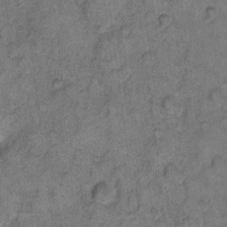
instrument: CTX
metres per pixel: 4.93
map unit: eHh
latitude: 11.2159
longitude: -63.6694
